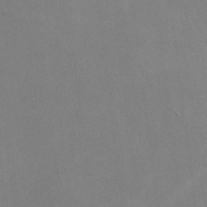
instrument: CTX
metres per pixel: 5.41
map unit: lHvf
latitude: -10.1039
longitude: -100.1767
